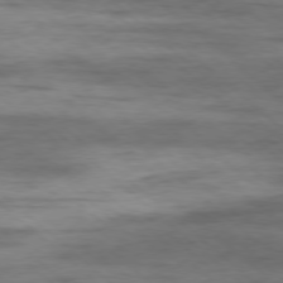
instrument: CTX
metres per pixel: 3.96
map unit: Hpe
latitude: -78.5762
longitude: -23.0269
